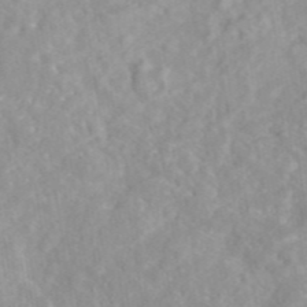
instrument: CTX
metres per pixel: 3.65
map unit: eAb
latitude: 45.1025
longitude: 127.0675
